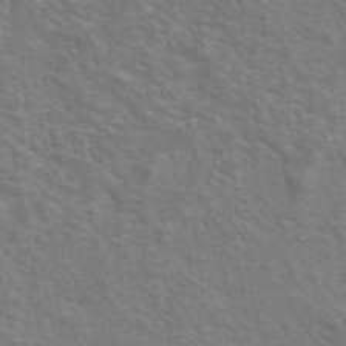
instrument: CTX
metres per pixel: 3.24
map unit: eAb
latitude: 43.7072
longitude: 107.9556
